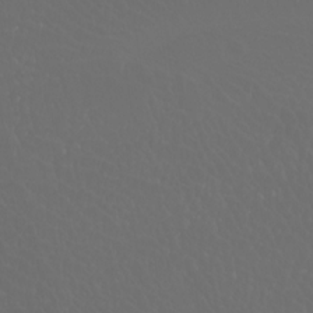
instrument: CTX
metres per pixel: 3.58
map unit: Htu
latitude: -11.4265
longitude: -72.9892
